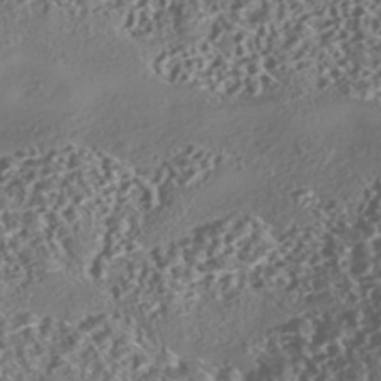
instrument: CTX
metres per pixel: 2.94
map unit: eHh
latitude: -42.6518
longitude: 121.4265
